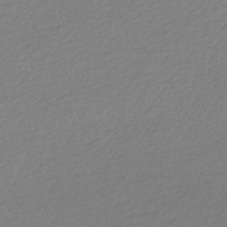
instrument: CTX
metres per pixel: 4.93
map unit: lHb
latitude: -46.1228
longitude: 67.9178
